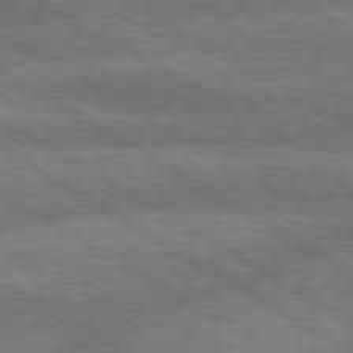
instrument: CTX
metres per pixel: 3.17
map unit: lApd
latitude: 79.8206
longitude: -163.1404
